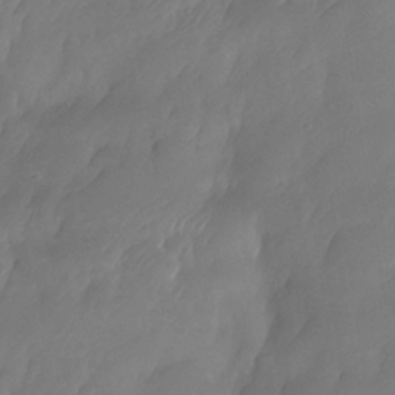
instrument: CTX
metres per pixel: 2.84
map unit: Nhe
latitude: -33.8423
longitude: -145.6316
